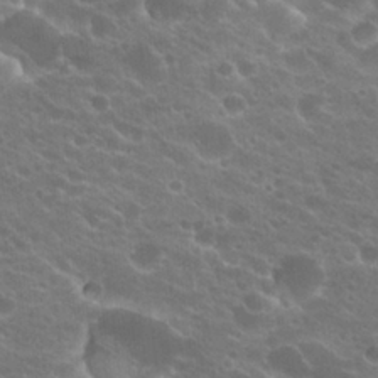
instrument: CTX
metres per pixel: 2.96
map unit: Hto
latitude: 24.1388
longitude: -35.7638
